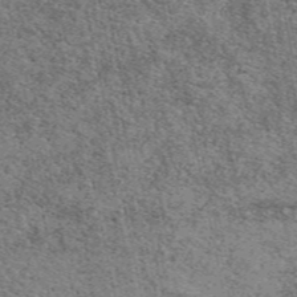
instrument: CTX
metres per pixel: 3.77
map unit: eAb
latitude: 49.0458
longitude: 106.4062
